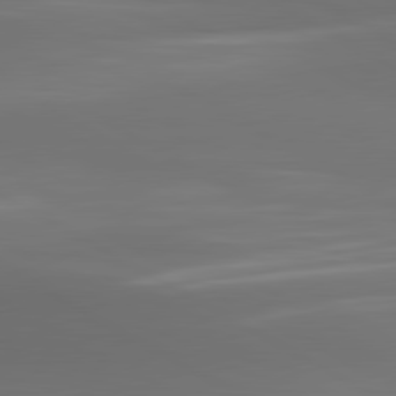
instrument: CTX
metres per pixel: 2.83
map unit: lApd
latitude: 80.9325
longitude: 137.2942
